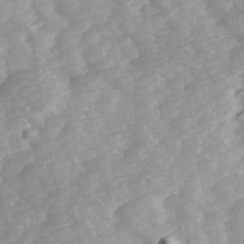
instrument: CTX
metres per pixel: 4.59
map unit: Ave
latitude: 14.0255
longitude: -104.0822
